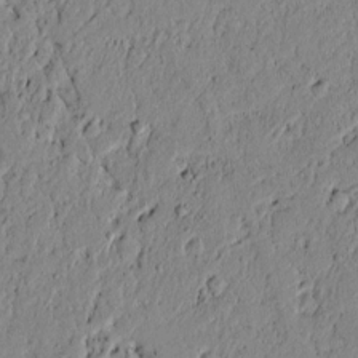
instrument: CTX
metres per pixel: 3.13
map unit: lAvf
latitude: 5.3859
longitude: 165.1431
